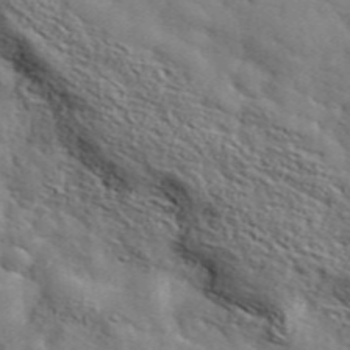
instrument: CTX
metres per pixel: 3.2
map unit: lHvf
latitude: 36.1578
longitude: -86.6112
